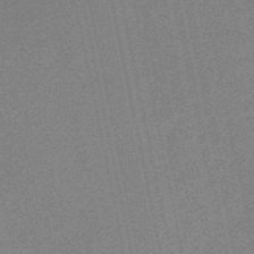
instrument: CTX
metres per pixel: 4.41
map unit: HNb
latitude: -52.3873
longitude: -47.9150
